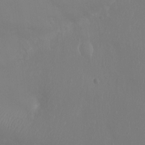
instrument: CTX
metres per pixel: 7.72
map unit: Ht
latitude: -15.5022
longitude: -41.3292
